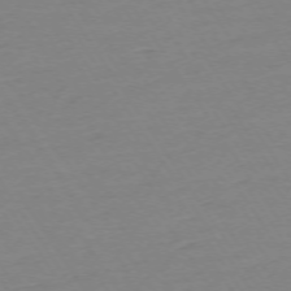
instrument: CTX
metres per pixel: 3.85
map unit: Ap
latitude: -74.1984
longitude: -81.5182
